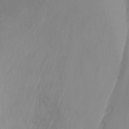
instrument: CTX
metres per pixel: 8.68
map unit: Nhu
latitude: -13.3510
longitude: -39.8583
